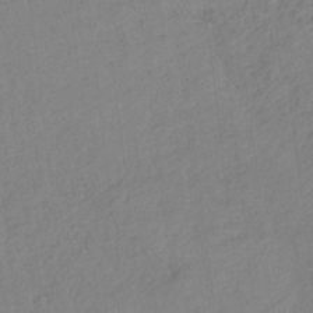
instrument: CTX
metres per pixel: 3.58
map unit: HNb
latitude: -33.1431
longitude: 64.2362
